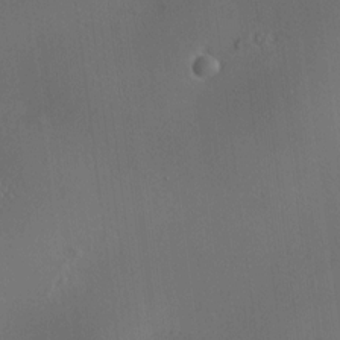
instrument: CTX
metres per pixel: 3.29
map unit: HNhu
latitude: 11.2348
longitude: 10.7841
